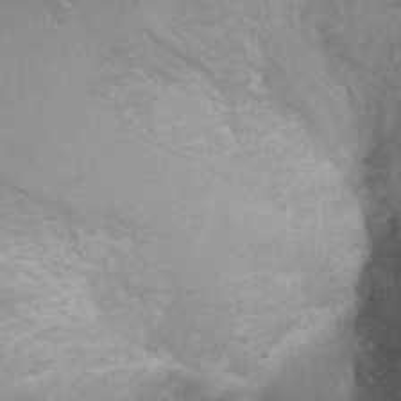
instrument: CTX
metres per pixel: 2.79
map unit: Ht
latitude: 4.1767
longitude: -28.4790
